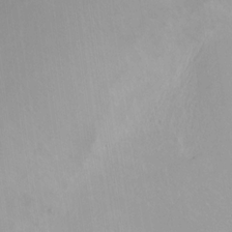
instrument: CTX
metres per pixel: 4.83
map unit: Hto
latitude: -13.5021
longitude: -41.2536
